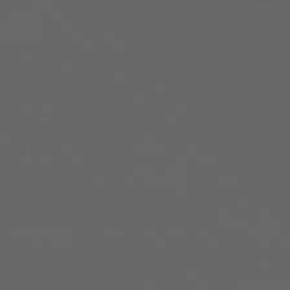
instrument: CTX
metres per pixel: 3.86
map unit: Ap
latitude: -76.2550
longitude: -75.3482
